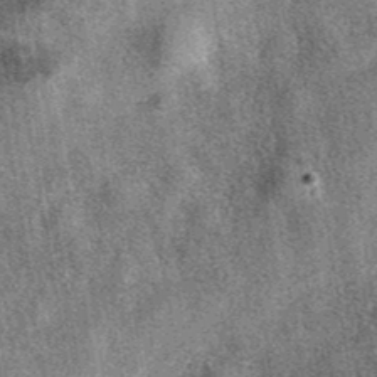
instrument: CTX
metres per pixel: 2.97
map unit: eAb
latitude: 39.9906
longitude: 106.4818
